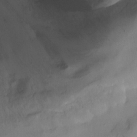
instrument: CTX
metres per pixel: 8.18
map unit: Nhu
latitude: -6.7841
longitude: -45.0269
